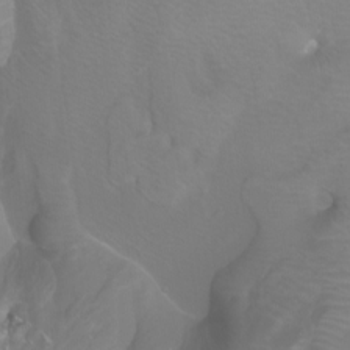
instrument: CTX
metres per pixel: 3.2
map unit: Nhu
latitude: -10.2928
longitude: -68.9324
